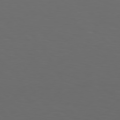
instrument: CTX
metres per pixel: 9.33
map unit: Hpe
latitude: 77.8394
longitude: -170.7057
